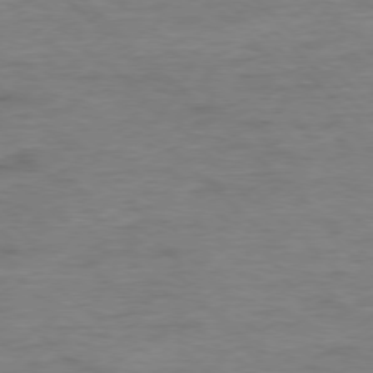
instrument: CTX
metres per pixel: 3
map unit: Ap
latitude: -77.7478
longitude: -88.7058
